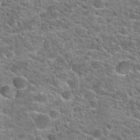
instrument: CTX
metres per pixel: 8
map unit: Hto
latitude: 21.1781
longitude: -44.4412
